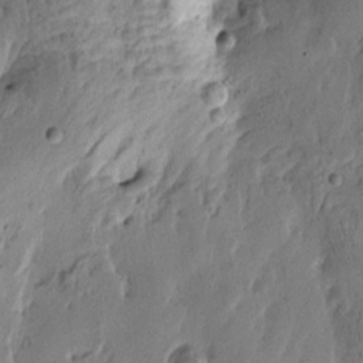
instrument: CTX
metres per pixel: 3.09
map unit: Htu
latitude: -3.3320
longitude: -177.4615
